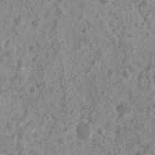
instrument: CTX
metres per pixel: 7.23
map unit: Nhu
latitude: 7.0647
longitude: -20.5546
